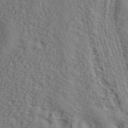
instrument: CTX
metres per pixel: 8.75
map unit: ANa
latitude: 42.1767
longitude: 55.3321
